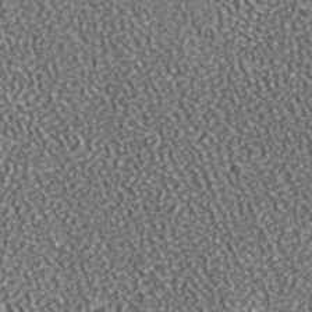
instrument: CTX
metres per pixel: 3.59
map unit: ANa
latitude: 39.1025
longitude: -91.5371
